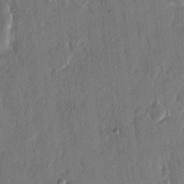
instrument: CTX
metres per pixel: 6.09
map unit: eHh
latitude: 13.3293
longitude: -68.5924
